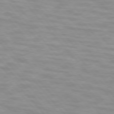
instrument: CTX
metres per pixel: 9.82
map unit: lApd
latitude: 74.5735
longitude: -60.6868
